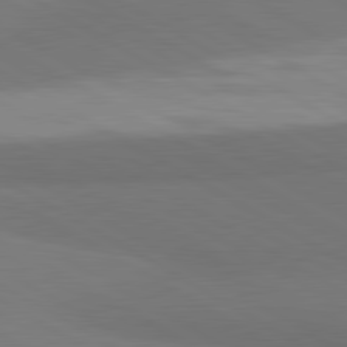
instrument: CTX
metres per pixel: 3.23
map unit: lApd
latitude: 81.3104
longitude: 160.2740
